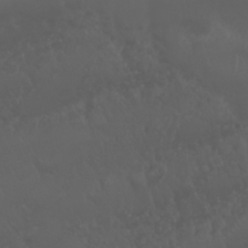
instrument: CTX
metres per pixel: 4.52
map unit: Nhu
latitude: 22.8569
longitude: -64.0822
